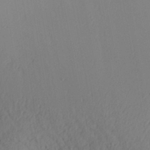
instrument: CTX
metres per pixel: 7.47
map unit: Aa
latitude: 30.4034
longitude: -141.5371
